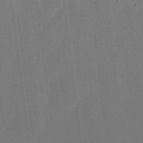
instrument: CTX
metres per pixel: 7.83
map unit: eHh
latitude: 10.9514
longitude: -68.1767
